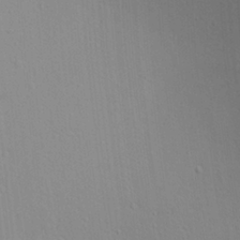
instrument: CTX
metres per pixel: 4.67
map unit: Ave
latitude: 17.6316
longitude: -139.1592
